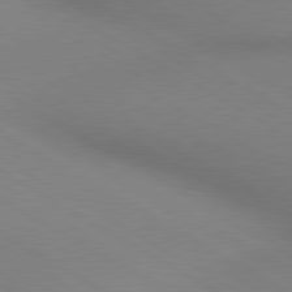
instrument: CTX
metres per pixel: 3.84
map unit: lApd
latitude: 80.2711
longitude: 130.1983
